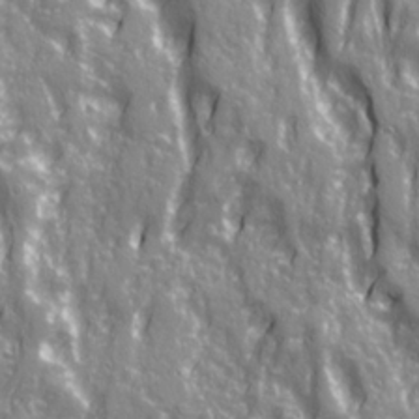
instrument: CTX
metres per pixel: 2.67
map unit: Ave
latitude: 21.5749
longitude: -133.1025
